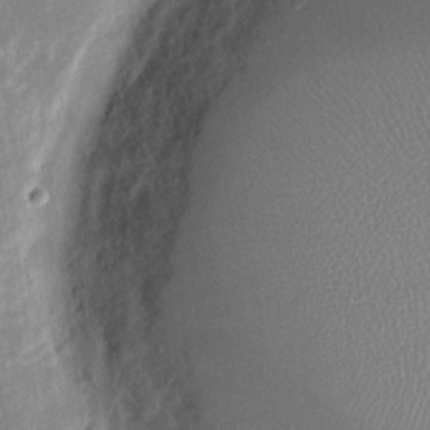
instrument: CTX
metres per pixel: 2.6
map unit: eHh
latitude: 16.6868
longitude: -70.3656
